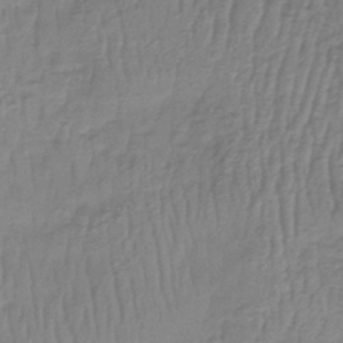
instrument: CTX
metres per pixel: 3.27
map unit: lHb
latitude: -42.0849
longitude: 60.0661
